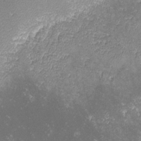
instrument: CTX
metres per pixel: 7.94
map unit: lHvf
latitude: -13.6155
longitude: -102.0822
